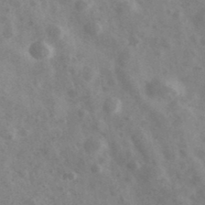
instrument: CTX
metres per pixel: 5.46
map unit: Ave
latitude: 39.0080
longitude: -107.0269
